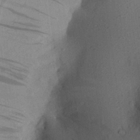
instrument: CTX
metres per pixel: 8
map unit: Aa
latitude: 22.9514
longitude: -145.0269
